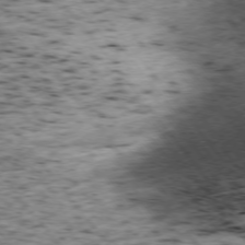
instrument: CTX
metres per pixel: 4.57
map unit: Ap
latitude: -75.7856
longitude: -62.0633
